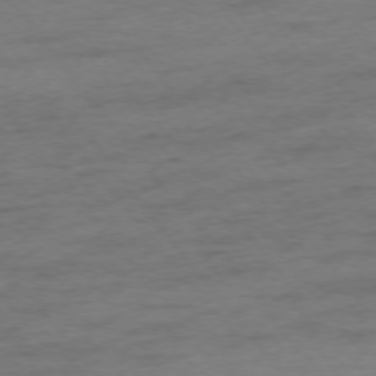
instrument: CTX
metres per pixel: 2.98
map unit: Ap
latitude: -76.0283
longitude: -84.6302
